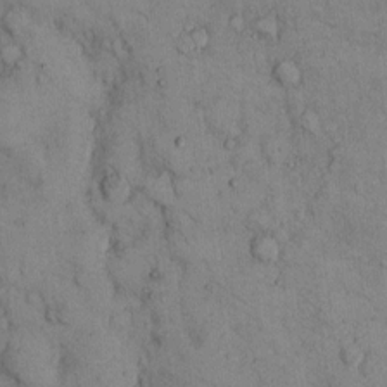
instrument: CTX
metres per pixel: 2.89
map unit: Hto
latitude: 9.6316
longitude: -59.5371
